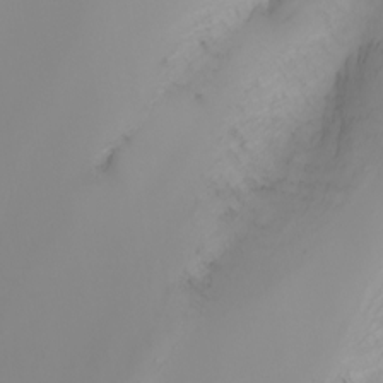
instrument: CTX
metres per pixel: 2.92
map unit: Nhu
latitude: -7.0675
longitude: -82.0633
